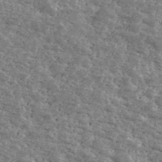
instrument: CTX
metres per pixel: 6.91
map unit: Ave
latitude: 40.3656
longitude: -108.5734
